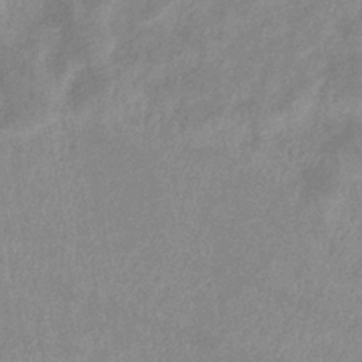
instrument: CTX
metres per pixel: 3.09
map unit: eHb
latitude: -36.5951
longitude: 76.8219
